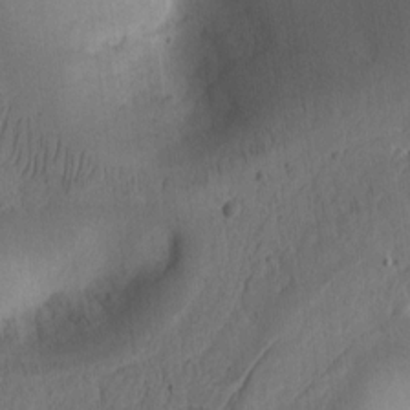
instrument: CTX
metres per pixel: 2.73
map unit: Ht
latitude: 10.4979
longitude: -74.7624
